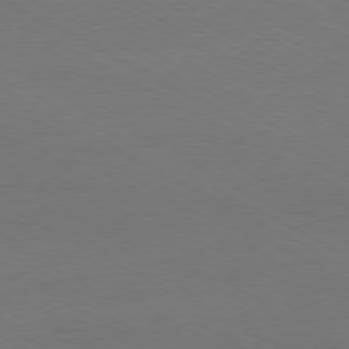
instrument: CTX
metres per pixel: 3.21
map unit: Ap
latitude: -79.6533
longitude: -82.3656
